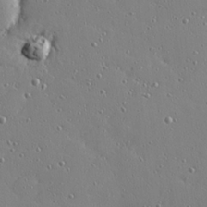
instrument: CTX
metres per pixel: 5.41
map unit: Hve
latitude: 26.0633
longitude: -92.8569
